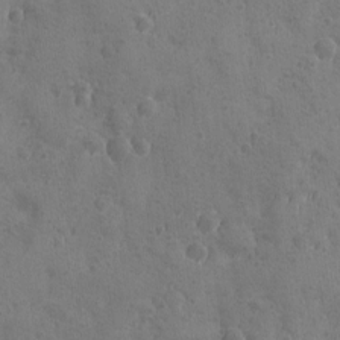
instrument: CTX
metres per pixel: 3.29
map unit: Ave
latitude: -8.3117
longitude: -119.1781
